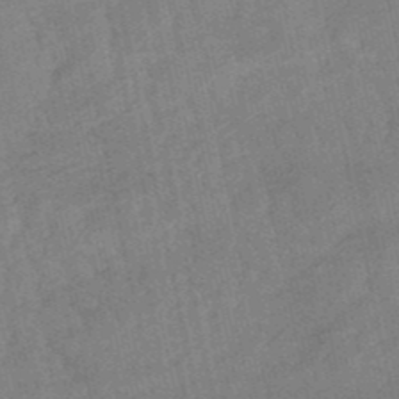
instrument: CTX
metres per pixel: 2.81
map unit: lHb
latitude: -50.2361
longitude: 80.7274
